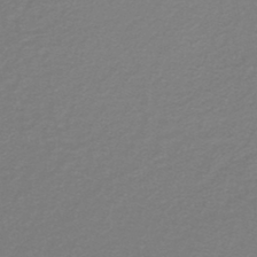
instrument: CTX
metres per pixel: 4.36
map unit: lHb
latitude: -42.0472
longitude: 62.3306
